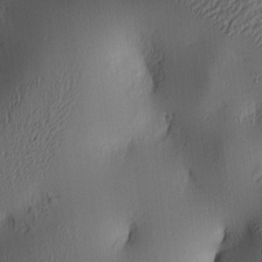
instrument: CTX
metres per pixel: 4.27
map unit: lAa
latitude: 5.2159
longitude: -113.5182
